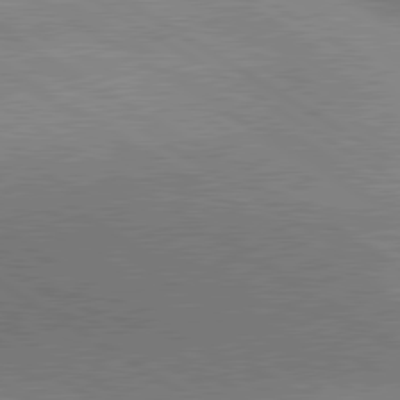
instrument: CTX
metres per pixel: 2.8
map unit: lApd
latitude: 80.5168
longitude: 126.8974
